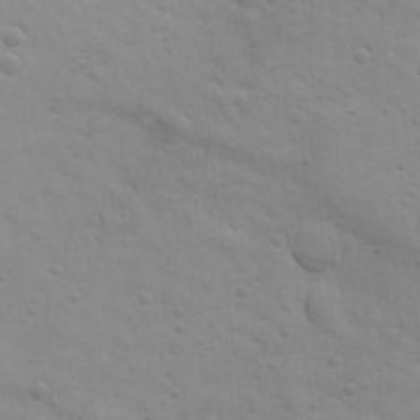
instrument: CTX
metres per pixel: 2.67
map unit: Ave
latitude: 17.8205
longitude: -133.4993
